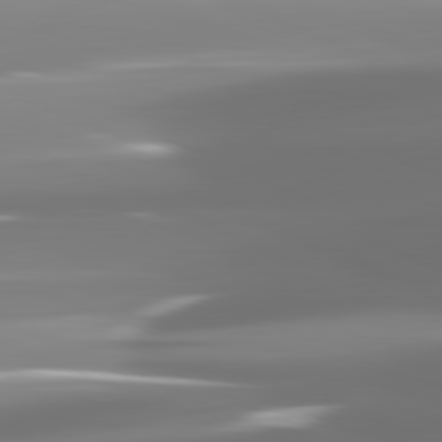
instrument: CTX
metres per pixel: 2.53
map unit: lApd
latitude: 81.8772
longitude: -136.7624
